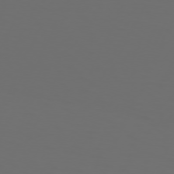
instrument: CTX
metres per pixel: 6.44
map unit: Hpe
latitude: 73.8584
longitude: -126.3090
